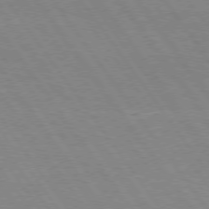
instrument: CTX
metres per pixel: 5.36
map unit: Hpe
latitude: 74.9892
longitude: -142.5357
